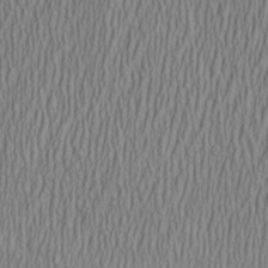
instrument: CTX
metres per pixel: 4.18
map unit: Aa
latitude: 27.3860
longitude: -135.9906
